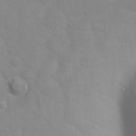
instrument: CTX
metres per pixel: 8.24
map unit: eHh
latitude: 20.1200
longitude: -64.2334
